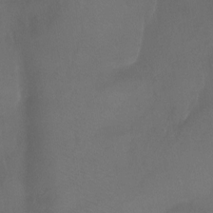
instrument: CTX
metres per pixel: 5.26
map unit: Hto
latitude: -13.8234
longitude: -43.7450
